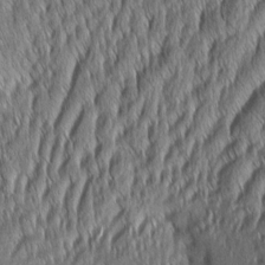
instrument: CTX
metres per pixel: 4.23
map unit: Aa
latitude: 7.4615
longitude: -131.0837
